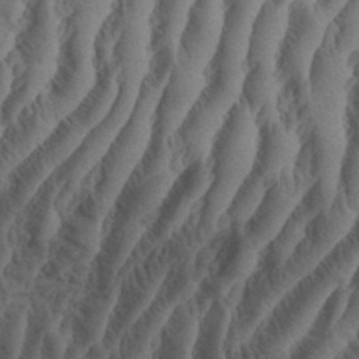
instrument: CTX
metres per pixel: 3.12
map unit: eHh
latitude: 37.1403
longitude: -136.1011
